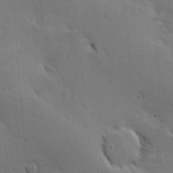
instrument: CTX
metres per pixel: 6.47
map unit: Hve
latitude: 23.6127
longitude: -96.4412
